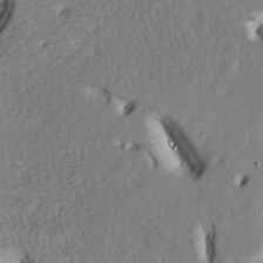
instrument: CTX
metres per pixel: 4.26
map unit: lAa
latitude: -8.0850
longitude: -126.4790
